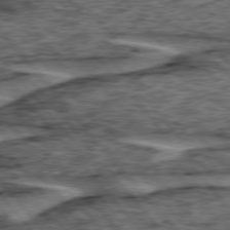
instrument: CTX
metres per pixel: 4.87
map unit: lApd
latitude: 75.6883
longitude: -76.7435
